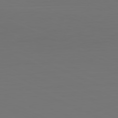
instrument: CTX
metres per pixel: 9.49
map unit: Hpe
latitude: -81.8800
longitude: 6.8030
